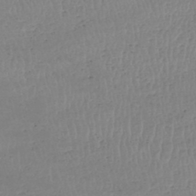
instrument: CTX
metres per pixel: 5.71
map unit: HNhu
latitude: -48.0094
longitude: 30.5007
